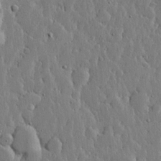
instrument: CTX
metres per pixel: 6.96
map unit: lHvf
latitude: 17.5749
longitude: -115.7638
